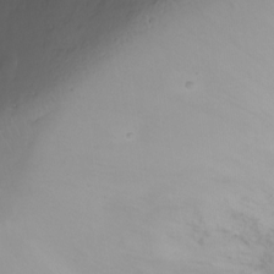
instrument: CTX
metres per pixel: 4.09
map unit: Ht
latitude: -7.2376
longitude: -20.4223
